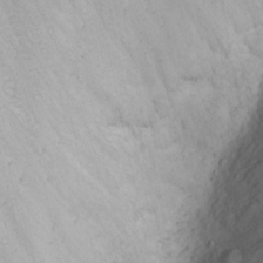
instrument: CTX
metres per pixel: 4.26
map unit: Nhu
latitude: -1.0676
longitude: -80.4412
